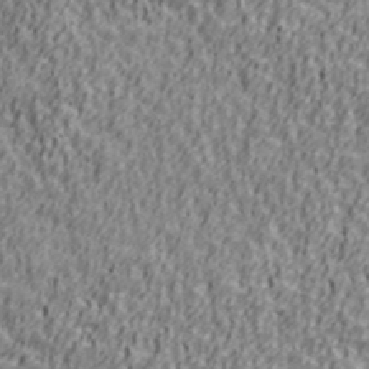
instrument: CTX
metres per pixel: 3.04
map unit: Ave
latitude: 41.4048
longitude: -112.8947
